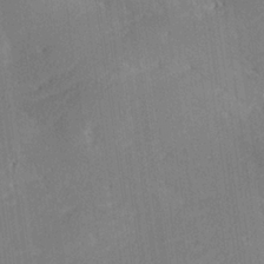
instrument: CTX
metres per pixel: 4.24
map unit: lHvf
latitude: 26.3278
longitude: 141.2943
